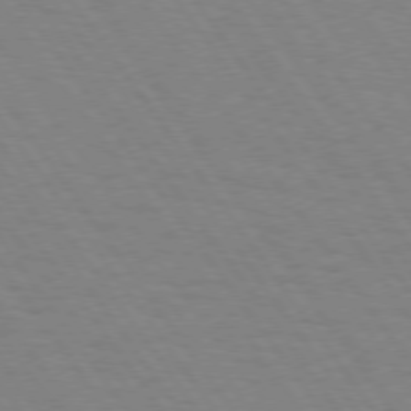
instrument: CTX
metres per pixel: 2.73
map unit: Hpe
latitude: 74.4412
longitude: -137.3293
